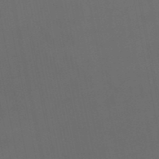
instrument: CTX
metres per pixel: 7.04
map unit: eHb
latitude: -50.7652
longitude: 69.2564
